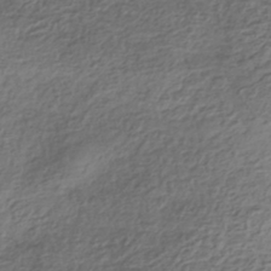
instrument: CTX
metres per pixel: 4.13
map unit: HNhu
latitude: -42.2739
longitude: 99.8611
